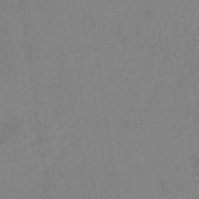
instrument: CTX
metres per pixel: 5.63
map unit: eHb
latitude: -35.5588
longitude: 73.5588
